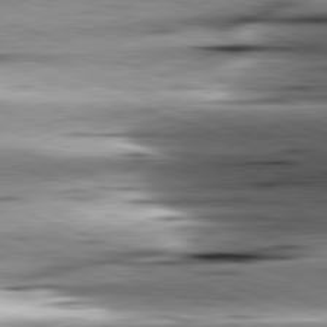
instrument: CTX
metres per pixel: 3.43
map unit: lApd
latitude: 81.5371
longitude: -151.6127
